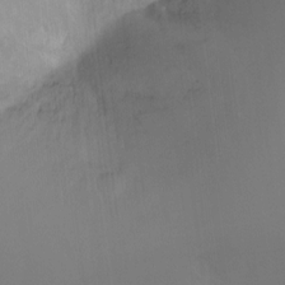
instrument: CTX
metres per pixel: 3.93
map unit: Ht
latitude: -11.7667
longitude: -46.3845
